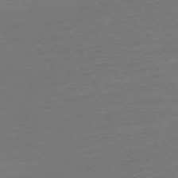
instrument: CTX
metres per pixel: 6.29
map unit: Ap
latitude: -75.3699
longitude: -82.5545
